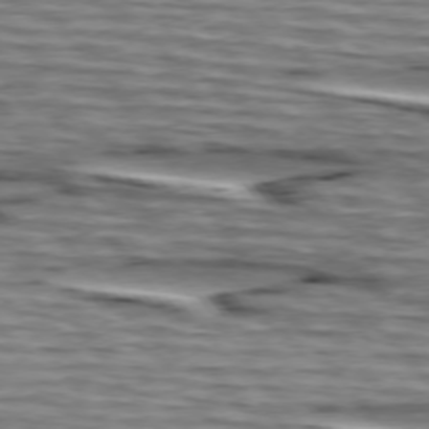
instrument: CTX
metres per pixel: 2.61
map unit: lApd
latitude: 75.1214
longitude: -72.3279
